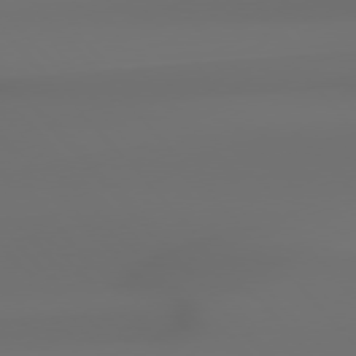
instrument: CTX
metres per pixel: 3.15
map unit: Hpe
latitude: 76.7624
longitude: -132.7624
